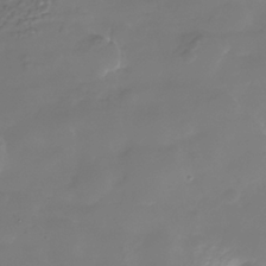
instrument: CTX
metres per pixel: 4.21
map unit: Nhe
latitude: -36.0283
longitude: -92.3089
